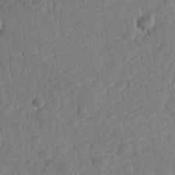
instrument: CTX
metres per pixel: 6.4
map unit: Hve
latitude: 24.8380
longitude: 144.0850
